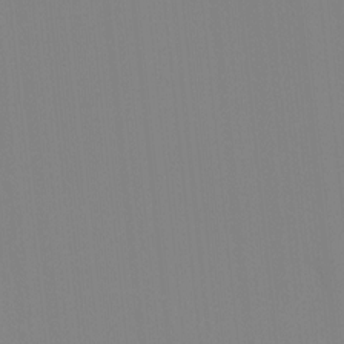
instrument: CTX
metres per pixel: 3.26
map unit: Ave
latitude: 3.1970
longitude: -112.8758
